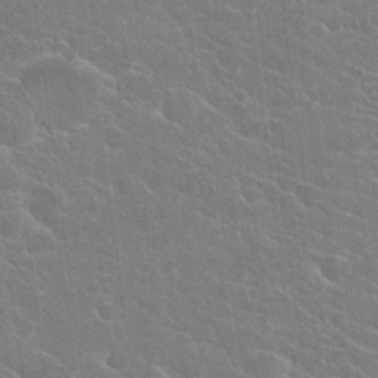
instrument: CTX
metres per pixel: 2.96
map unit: Hto
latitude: 23.8583
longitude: -40.6868
